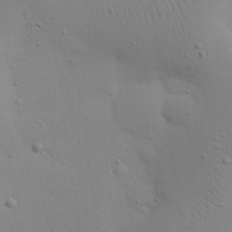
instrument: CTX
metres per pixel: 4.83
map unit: eHh
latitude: 24.9513
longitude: -69.8961
